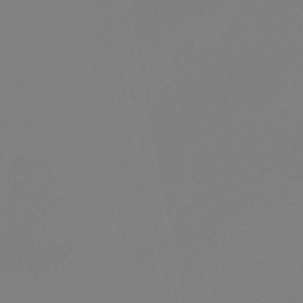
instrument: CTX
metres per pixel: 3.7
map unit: HNb
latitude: -45.9367
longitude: 55.0487
